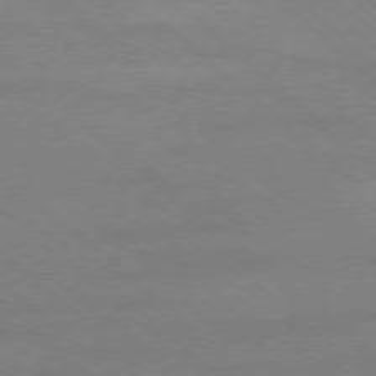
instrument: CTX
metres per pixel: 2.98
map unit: Ap
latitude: -78.4440
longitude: -55.7449
